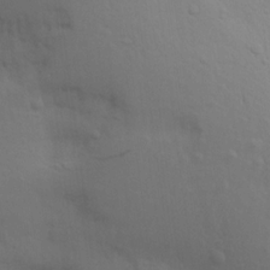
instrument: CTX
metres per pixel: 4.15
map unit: Aa
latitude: 18.1577
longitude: -142.8569
